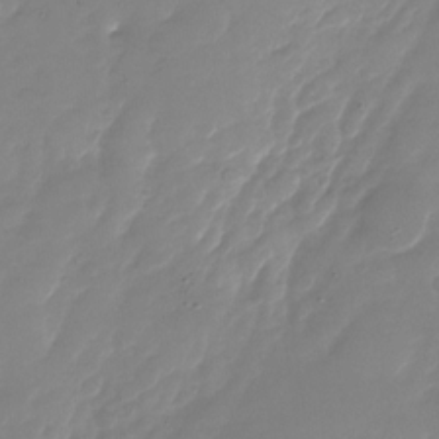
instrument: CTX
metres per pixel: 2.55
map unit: Nhu
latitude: -28.7463
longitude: -66.1011
